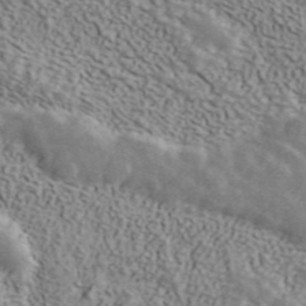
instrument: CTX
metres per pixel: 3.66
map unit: ANa
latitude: 44.2522
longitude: 47.3887
